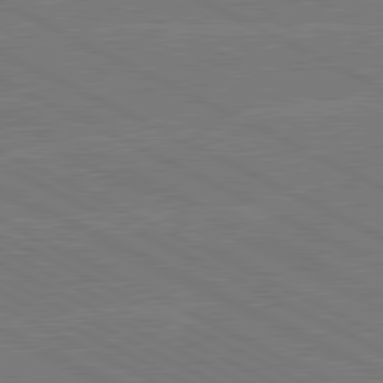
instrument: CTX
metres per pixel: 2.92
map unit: lApd
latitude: 80.9136
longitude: -127.7450
